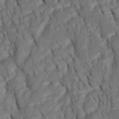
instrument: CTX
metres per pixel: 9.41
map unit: Htu
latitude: 0.1577
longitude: 149.6155
